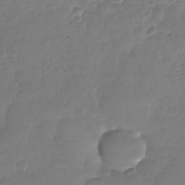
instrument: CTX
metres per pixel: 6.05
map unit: Nhu
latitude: -29.3321
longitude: -61.5371
